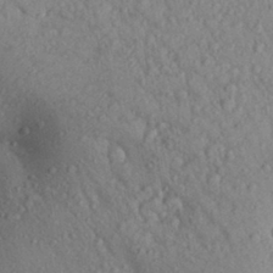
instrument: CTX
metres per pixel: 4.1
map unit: Aa
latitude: 29.2726
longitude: -148.0444
